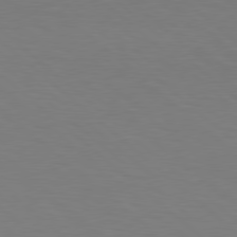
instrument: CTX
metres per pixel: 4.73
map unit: Hpe
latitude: 78.3090
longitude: -161.7072
